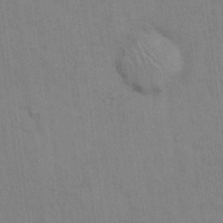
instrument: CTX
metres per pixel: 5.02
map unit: Hto
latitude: 12.9703
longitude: -61.0647
